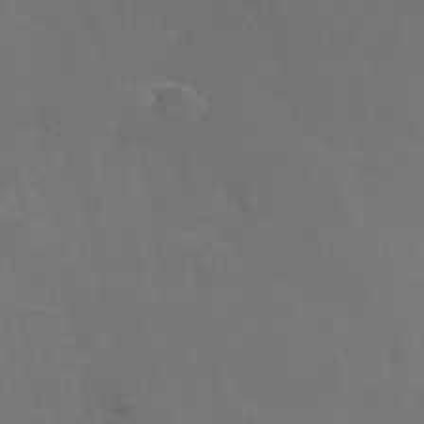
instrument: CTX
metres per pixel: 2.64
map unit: Nhe
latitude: -35.9367
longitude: -92.6868
